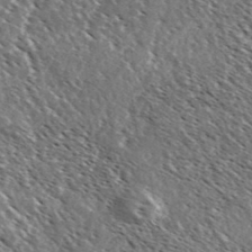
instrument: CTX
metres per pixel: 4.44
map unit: Ave
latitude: 37.0459
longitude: -110.2145
